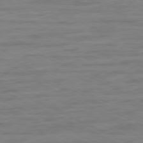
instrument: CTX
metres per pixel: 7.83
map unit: Ap
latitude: -80.0661
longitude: -104.4979
